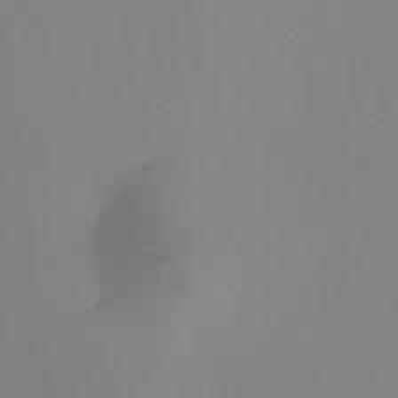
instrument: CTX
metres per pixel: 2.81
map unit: Nhu
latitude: -5.3509
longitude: -95.7639
